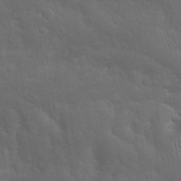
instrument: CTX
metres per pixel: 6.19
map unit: Nhu
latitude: 18.8191
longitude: -73.8773
